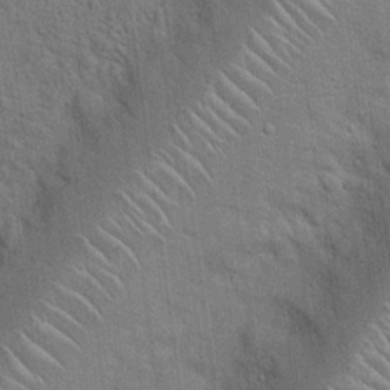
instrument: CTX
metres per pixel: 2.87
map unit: Hto
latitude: 19.1970
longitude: -52.2712
